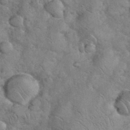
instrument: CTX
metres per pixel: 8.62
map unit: eHh
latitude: 36.6680
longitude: -65.1970
